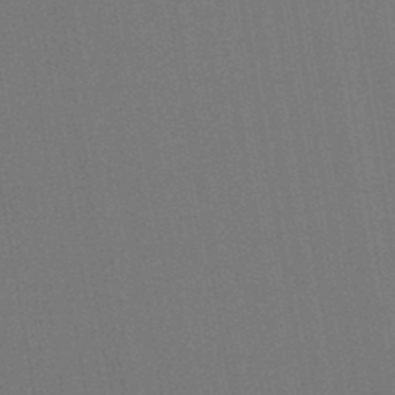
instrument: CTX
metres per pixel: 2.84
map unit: lHb
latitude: -45.0109
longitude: 67.5966
